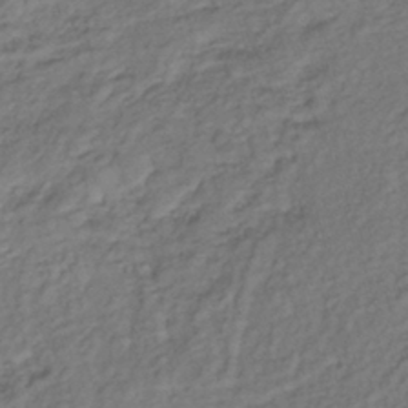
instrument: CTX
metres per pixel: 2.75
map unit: lHb
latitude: -35.4265
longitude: 69.4643
